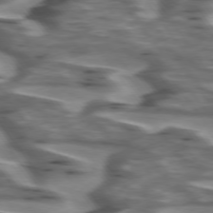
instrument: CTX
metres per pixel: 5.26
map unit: lApd
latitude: 74.7813
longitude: -58.0444
